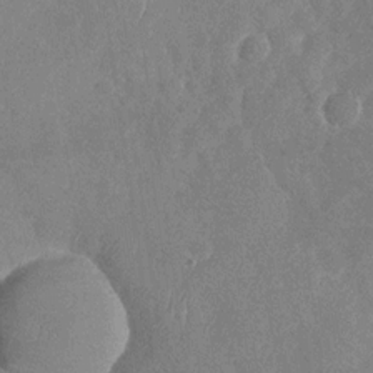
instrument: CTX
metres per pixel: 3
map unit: Nhu
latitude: -29.8800
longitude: -60.1766
